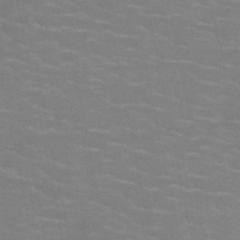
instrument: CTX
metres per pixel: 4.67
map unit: HNb
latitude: -46.9164
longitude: -46.8569
